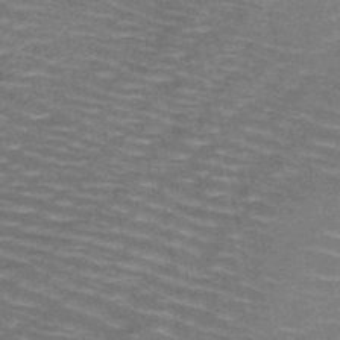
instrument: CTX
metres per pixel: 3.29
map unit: HNb
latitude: -49.8234
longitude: -49.8772
